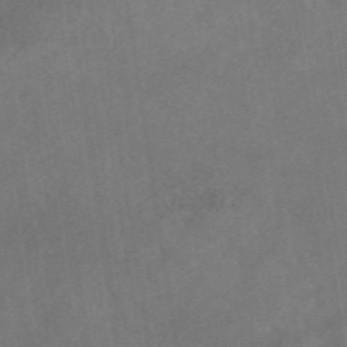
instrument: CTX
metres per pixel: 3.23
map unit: eAb
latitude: 47.0648
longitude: 127.1998
